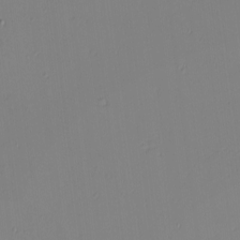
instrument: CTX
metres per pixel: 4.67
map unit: eHh
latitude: -4.5384
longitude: -80.8758
